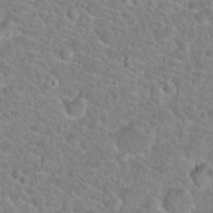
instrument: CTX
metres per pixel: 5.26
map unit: Hto
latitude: 24.4412
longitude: -48.5546
